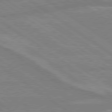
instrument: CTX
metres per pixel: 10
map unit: lApd
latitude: 79.2915
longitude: -164.6302
